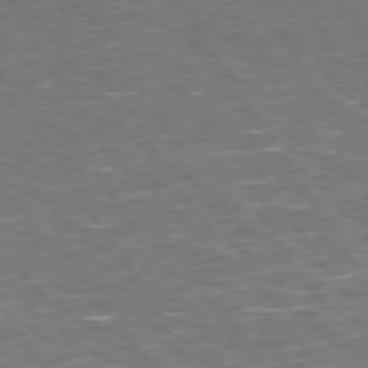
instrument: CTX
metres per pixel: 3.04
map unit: Hpe
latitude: 73.6694
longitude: -124.7246
